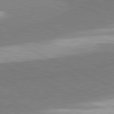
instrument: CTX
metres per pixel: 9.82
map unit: lApd
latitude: 81.7639
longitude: 162.3495
